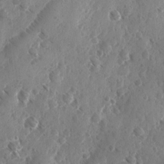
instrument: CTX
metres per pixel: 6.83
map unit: Ave
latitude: -10.3495
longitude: -119.1214
